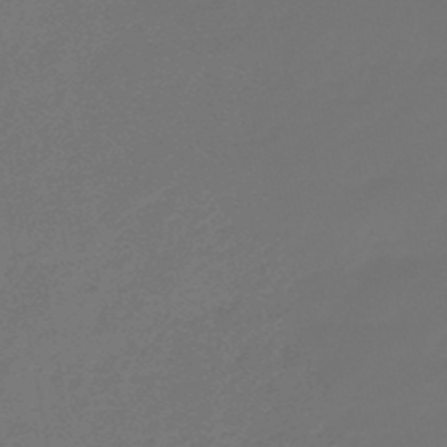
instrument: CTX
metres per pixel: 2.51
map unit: eHb
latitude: -47.4832
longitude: 82.5385
